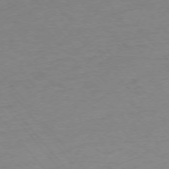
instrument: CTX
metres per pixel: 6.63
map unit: Ap
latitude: -75.4833
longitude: -81.1781
